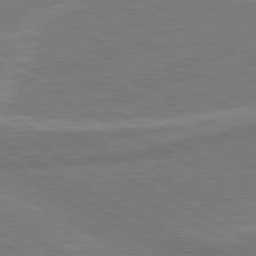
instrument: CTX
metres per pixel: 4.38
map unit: lApd
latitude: 80.4223
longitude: 128.1984
